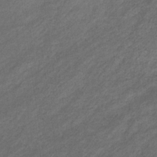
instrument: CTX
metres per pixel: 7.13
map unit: eHb
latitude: -32.2362
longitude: 70.5952
